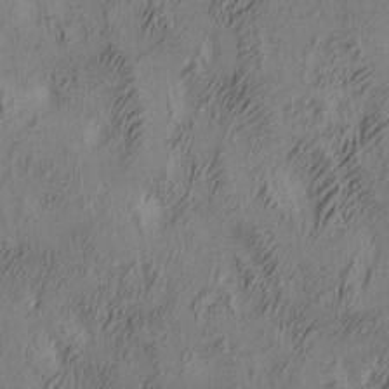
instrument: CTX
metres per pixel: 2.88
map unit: lAa
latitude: 4.7246
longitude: -115.5371
